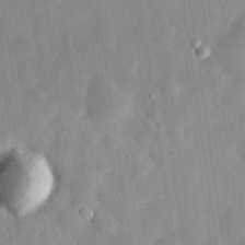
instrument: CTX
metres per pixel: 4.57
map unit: eHh
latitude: 29.9339
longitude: -74.7624
